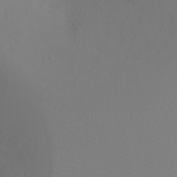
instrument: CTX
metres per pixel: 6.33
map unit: Ht
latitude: -8.5385
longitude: -32.1956
